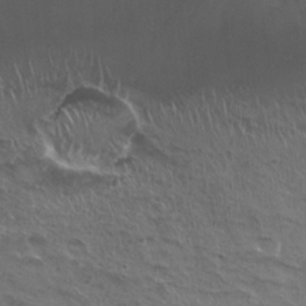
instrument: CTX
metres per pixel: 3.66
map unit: Hto
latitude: 22.3089
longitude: -31.5749
